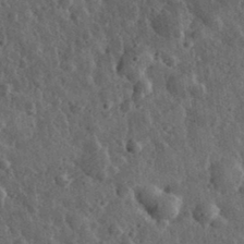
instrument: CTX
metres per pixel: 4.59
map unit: eHh
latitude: 33.5938
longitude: -79.9339
